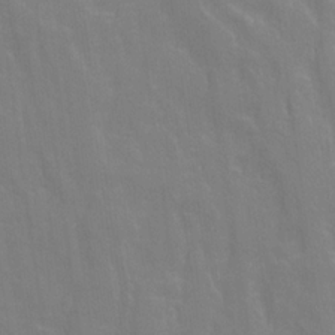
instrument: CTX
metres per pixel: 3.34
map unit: Ave
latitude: 20.9892
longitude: -134.2333
